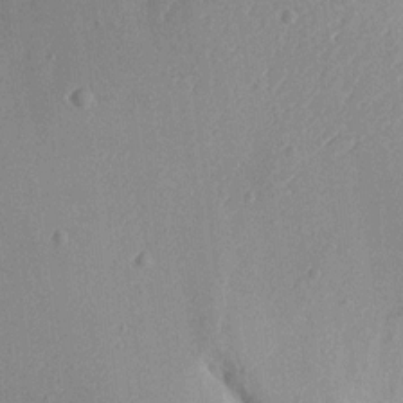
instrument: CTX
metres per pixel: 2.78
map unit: Aa
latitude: 12.9325
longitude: -140.1766
